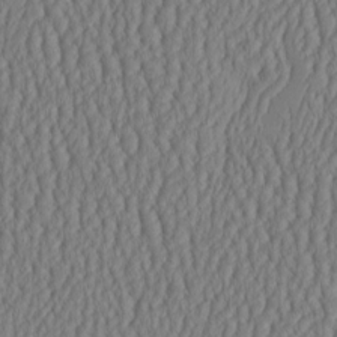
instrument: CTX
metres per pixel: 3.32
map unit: HNhu
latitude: -3.1998
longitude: 13.2943
